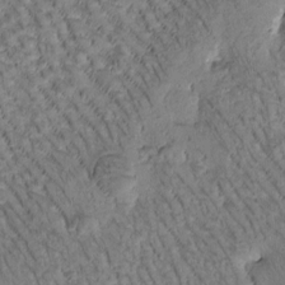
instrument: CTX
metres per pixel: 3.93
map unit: Htu
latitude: -1.1432
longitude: 172.0850
